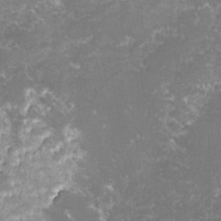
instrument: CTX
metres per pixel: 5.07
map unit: lHvf
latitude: -15.8990
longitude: -100.8947
